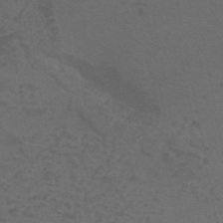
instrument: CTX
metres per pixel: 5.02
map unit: eHh
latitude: -42.6518
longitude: -31.4427
